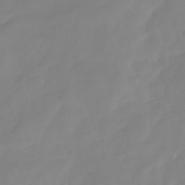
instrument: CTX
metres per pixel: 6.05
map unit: Hve
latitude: -31.6344
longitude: 89.9745
